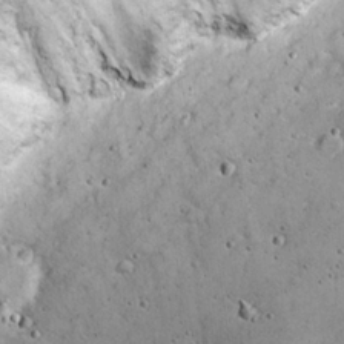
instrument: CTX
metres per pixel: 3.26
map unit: eHh
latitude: 21.8584
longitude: -65.5182
